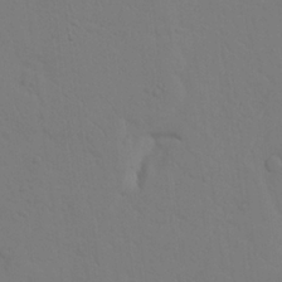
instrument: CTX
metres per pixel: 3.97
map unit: Nhu
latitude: 22.7057
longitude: -73.6505
